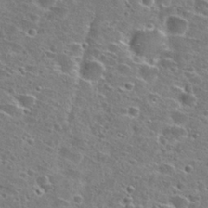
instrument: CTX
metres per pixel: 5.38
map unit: Hto
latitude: 26.8569
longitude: -47.1026
